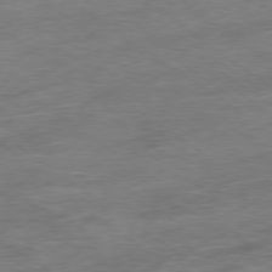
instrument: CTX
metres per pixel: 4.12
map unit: Ap
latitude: -79.2754
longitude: -49.0836
